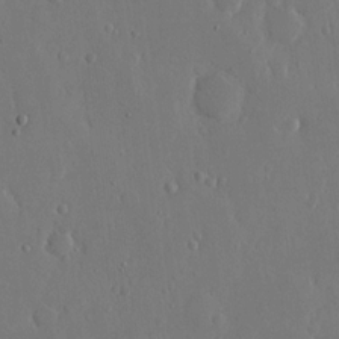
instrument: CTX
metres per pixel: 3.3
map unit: eHh
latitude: 15.1215
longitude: -69.8206
